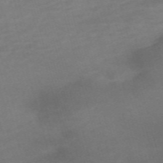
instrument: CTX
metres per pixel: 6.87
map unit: Nve
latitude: -59.2942
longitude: 59.3509
